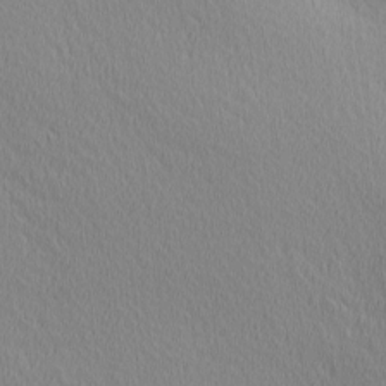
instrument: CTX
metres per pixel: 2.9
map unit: Ave
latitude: 3.3859
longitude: -115.0458
